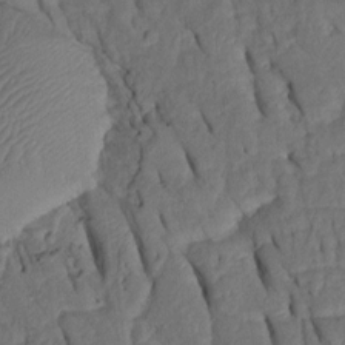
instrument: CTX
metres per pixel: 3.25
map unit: Htu
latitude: 0.1766
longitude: 149.8612
